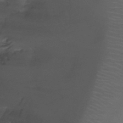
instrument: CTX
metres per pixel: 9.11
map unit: Ht
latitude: -2.5573
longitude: -19.2537
